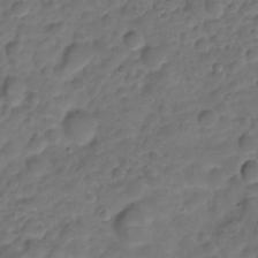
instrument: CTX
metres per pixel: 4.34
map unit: HNhu
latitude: -21.1242
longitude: 85.4076
